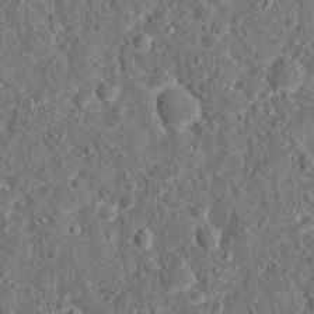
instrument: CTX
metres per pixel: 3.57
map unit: Hto
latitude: 15.6316
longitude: -38.9891
